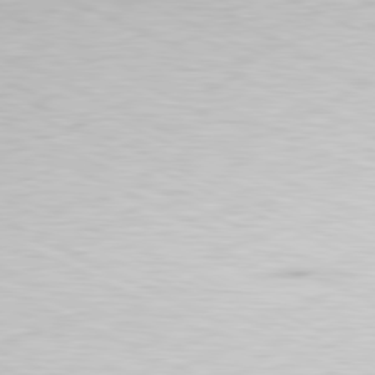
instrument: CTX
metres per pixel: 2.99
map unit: Ap
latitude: -81.4644
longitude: -82.5734
